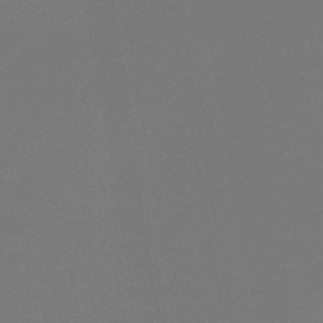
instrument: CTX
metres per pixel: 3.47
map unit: HNb
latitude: -47.2187
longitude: -44.5357
